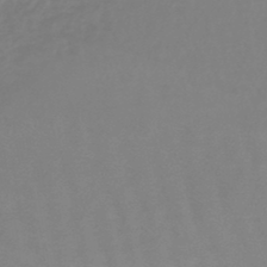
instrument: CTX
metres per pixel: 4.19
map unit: lHb
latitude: -44.9542
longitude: 65.8989
